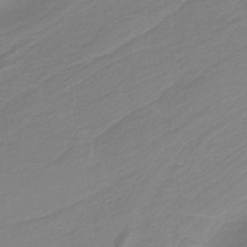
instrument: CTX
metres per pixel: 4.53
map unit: HNb
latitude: -37.0675
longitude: 55.1242
